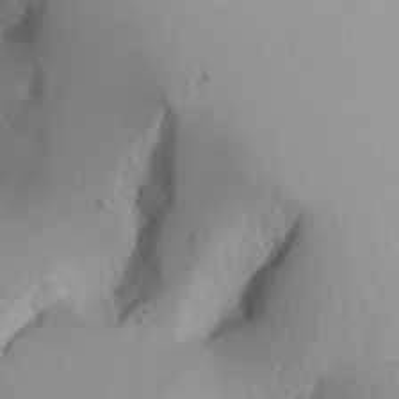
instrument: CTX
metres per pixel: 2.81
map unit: Aa
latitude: 20.5546
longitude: -146.5735
